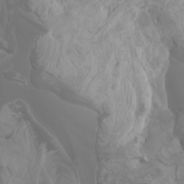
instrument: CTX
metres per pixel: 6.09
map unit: Htu
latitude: -4.8786
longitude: -89.8395
